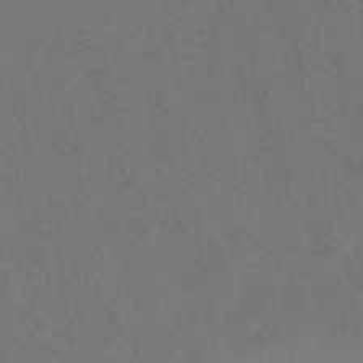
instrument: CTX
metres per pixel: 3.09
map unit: ANa
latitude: -38.5007
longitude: 96.0283
